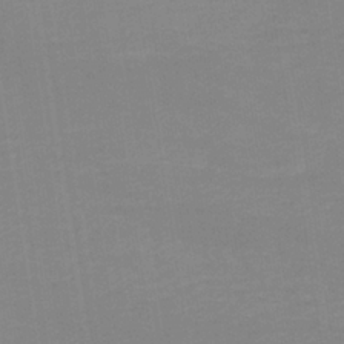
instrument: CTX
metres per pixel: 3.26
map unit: lHb
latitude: -34.8408
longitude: 64.7086
